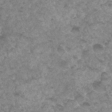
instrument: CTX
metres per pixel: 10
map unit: Hto
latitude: 33.2159
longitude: -49.6316
